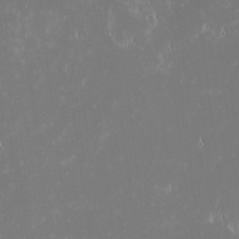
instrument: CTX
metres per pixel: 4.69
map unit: eHh
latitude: -2.3306
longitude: -84.1011
